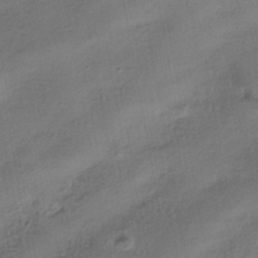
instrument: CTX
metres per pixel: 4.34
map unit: HNhu
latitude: -40.1039
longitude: 107.8801
